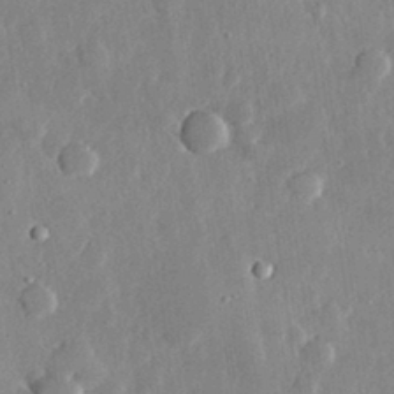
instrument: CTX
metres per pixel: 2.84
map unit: lHvf
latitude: 31.7450
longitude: -89.8584
